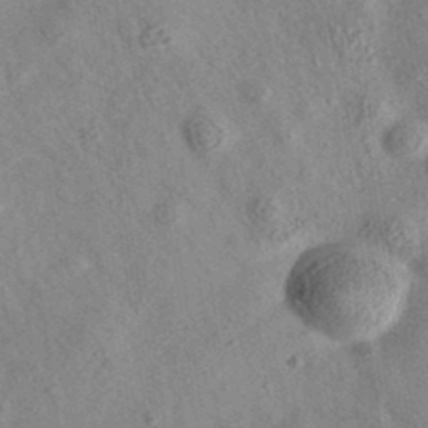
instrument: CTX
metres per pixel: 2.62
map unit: eAb
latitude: 35.7071
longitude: 109.0864
